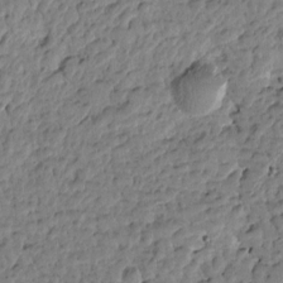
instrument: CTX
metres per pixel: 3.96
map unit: Htu
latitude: -0.7275
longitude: -179.0270
